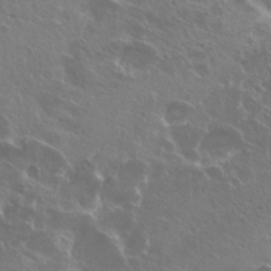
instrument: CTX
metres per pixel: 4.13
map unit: Hto
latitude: 25.0269
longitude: -39.2348
